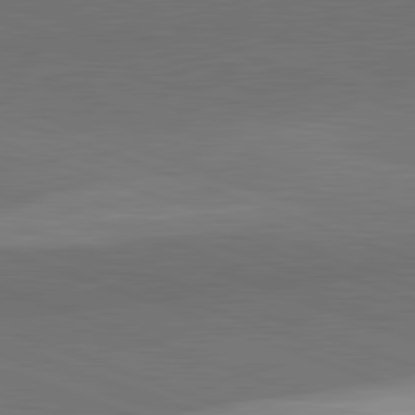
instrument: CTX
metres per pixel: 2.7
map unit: lApd
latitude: 82.2900
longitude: 136.3306
